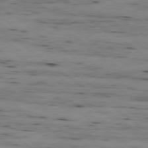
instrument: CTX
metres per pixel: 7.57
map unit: Ap
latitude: -79.3131
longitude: -102.0255
